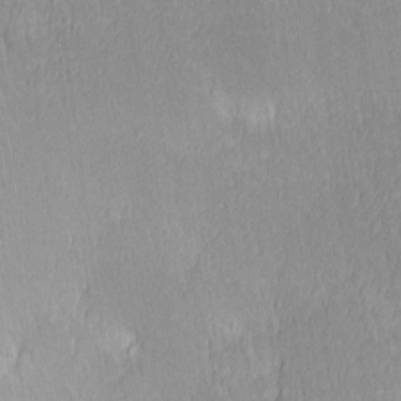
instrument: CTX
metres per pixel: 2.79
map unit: Hve
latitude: 12.1956
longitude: -90.5924
